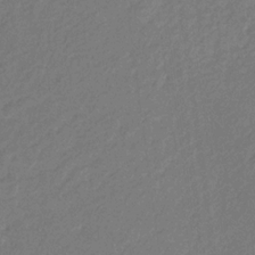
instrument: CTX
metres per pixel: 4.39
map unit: HNhu
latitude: -29.5588
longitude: 66.5007
